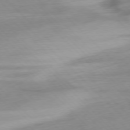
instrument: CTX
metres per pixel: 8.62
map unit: Ap
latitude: -76.9920
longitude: -78.3468
